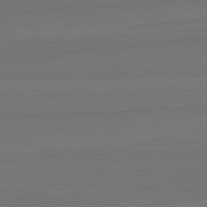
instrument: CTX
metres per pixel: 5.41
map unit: lApd
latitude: 82.1766
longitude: -179.9528
